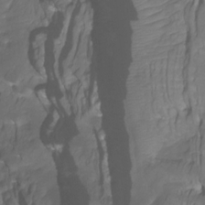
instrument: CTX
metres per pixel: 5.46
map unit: Htu
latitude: -13.6344
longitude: -44.9513
